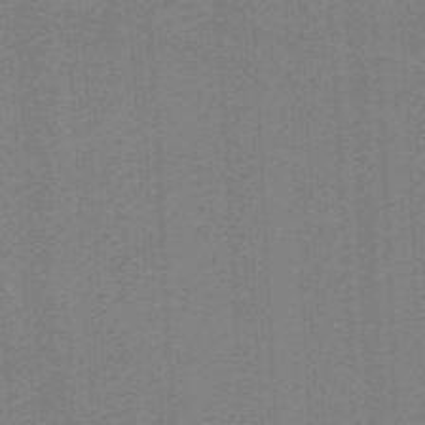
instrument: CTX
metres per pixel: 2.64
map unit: HNb
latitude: -38.5007
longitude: 53.7477
